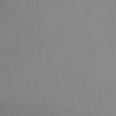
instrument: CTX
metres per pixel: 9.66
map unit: Ht
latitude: -10.4629
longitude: -45.8961
